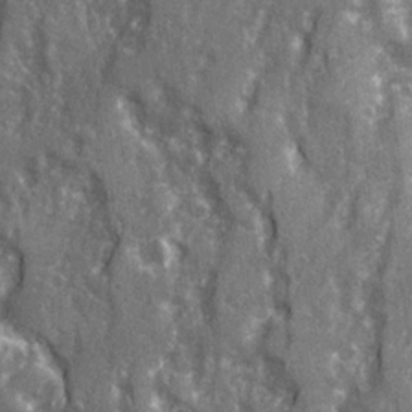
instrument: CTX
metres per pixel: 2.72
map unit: Ave
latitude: 22.6112
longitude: -133.5182
